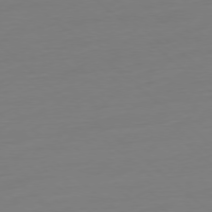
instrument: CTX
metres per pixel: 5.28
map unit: Ap
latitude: -78.3495
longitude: -77.1970
